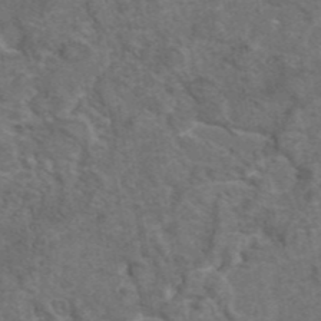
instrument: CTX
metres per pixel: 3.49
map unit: eAb
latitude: 43.7261
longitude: 110.8785
